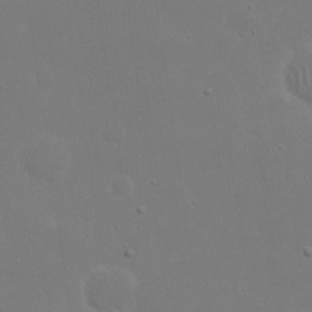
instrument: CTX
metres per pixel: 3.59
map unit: eHh
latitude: 18.7057
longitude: -71.7449
